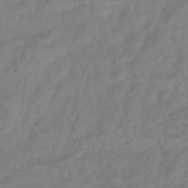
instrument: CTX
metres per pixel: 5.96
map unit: lHb
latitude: -41.4832
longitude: 81.0298
